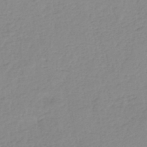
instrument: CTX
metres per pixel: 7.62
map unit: eHh
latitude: -45.5021
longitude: -28.9891
